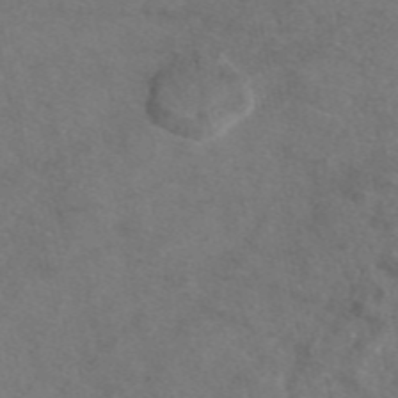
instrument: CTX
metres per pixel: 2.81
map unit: eAb
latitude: 47.7828
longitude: 110.2550
